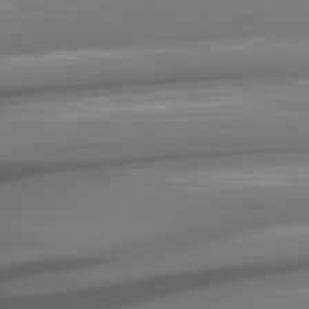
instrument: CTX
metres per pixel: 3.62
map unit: lApd
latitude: 80.6113
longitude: -144.1767
